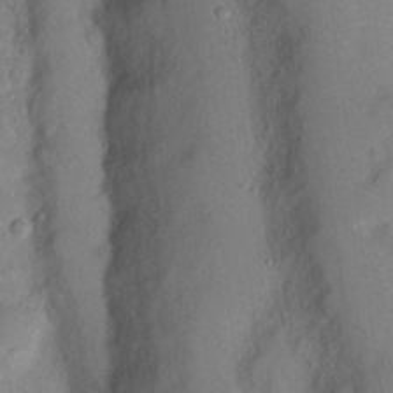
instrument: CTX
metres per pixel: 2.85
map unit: Hto
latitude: 16.0444
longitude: -37.1970
